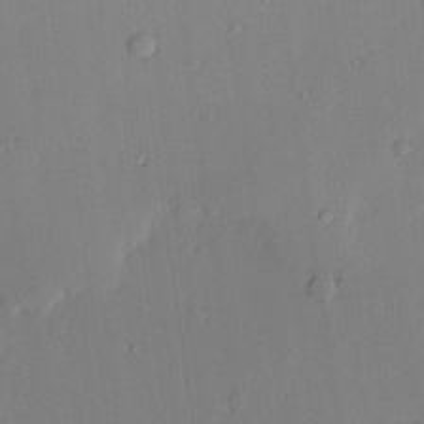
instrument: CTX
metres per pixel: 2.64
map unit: lAvf
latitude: 24.5923
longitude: -111.1214
